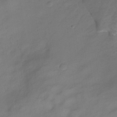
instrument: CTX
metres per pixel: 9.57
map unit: HNhu
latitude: -27.2564
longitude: 74.9542
